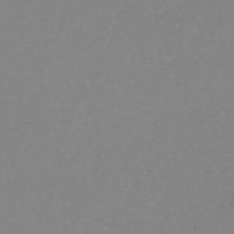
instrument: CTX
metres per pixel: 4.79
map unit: lHb
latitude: -44.7652
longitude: 62.4818
